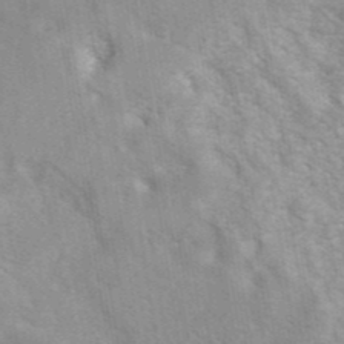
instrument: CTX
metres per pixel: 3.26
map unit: eAb
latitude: 41.5749
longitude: 107.3888
